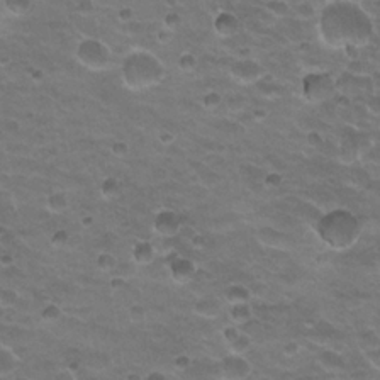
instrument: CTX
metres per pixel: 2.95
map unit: Hto
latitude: 19.9906
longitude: -32.3656
